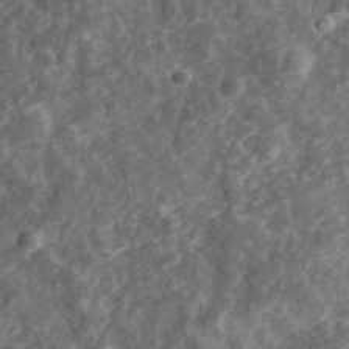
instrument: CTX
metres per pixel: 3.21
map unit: eHh
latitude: 34.5356
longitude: -79.1970
